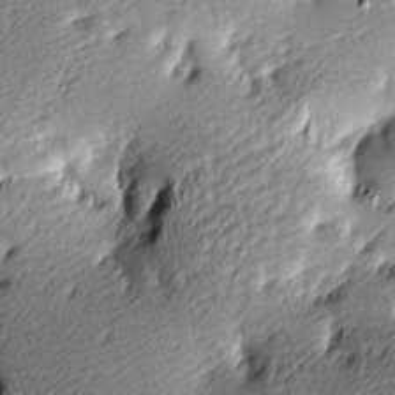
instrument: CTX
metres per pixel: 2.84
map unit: lAa
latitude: -9.8233
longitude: -126.3656
